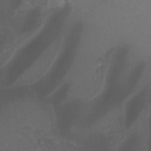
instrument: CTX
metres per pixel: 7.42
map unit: Hto
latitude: -8.8219
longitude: -42.7624
